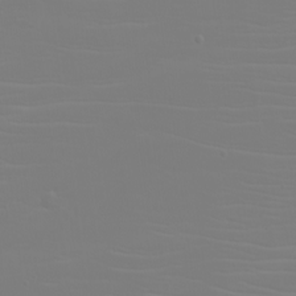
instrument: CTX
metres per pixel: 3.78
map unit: eHh
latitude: -5.7477
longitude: -84.1956
